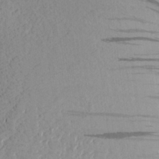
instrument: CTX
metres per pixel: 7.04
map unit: Aa
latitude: 23.8205
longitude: -144.8569
